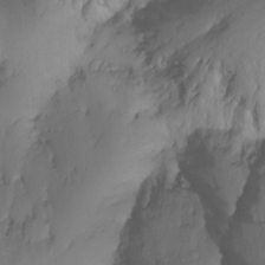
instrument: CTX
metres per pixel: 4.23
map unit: Htu
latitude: -6.3684
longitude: -68.7246
